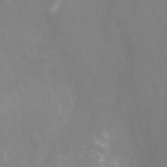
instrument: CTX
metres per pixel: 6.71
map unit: Nhu
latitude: -13.2943
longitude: -60.0255
